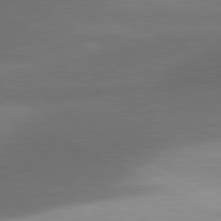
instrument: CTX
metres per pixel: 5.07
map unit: lApd
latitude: 81.2915
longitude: 139.2376
